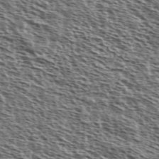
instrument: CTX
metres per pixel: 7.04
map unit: Ave
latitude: 38.0444
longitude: -110.8191
